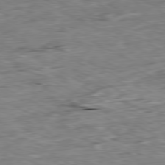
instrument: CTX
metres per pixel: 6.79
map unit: Ap
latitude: -80.6519
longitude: -91.6127
